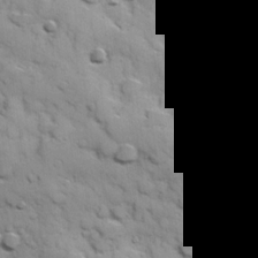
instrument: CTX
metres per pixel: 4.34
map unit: Hve
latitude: 24.2333
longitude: 147.5399
